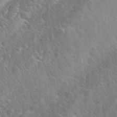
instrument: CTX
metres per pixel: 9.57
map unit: Ave
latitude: 0.0633
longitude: -113.3482
